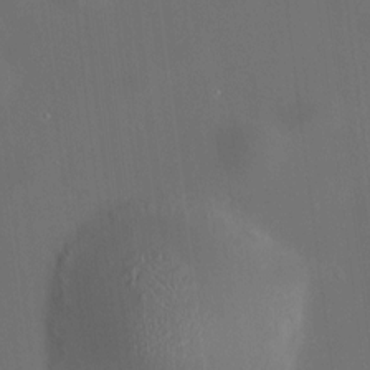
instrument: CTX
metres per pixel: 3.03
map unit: HNhu
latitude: 10.8569
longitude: 10.8786
